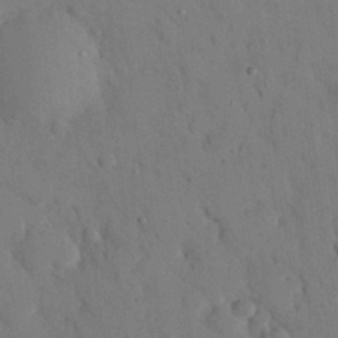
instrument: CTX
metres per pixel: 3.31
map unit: eHh
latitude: 26.3656
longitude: -76.6490
